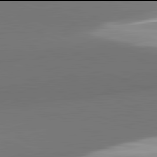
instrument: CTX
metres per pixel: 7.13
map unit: lApd
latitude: 81.9906
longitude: 141.7477
